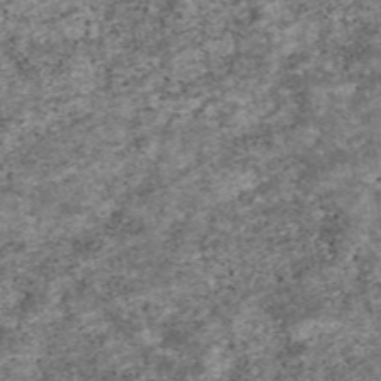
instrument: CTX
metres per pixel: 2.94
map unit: eAb
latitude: 47.9150
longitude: 120.9352
